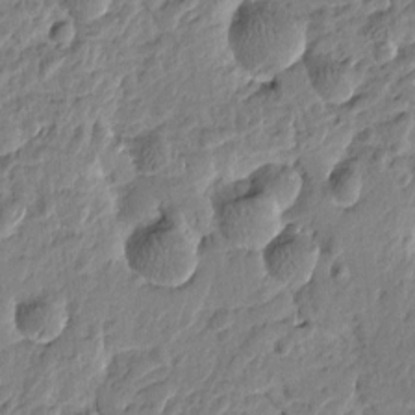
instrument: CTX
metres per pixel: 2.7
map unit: Htu
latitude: -1.3321
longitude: -178.9136
